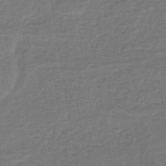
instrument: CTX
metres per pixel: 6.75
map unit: lHb
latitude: -39.3510
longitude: 58.6140
